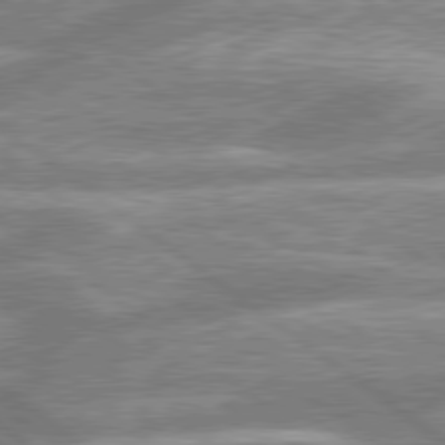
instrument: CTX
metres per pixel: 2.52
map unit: lApd
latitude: 79.2537
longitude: -158.5168
